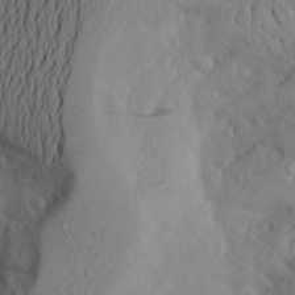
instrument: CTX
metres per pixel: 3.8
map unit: Aa
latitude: 25.6127
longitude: -147.3860
